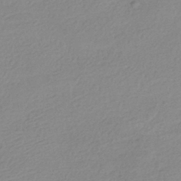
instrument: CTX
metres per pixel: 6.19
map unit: HNhu
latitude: -40.7463
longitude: 94.4062
